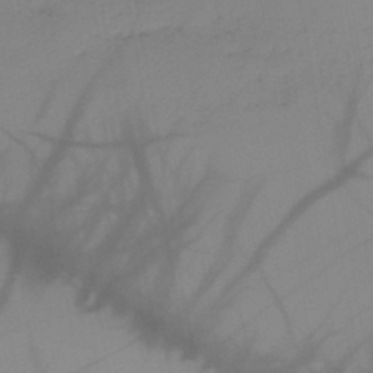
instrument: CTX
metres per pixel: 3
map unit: HNb
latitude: -44.6707
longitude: -43.9339
